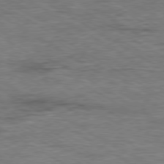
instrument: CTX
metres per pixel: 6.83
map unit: Ap
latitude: -80.1795
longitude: -77.9150
